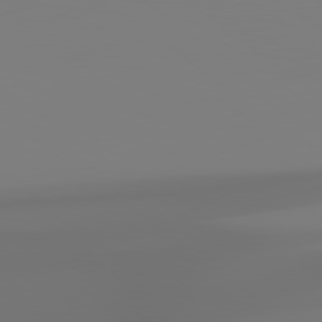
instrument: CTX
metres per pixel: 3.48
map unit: lApd
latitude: 79.1214
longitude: -174.7246
